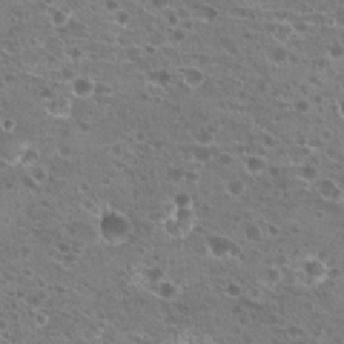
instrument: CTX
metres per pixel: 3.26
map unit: Hto
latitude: 20.6302
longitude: -41.5371
